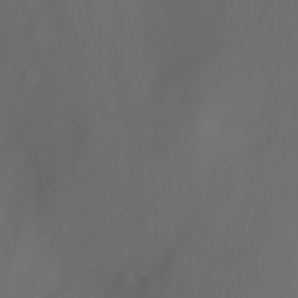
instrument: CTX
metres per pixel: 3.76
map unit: Htu
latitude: -7.2943
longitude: -71.8205
